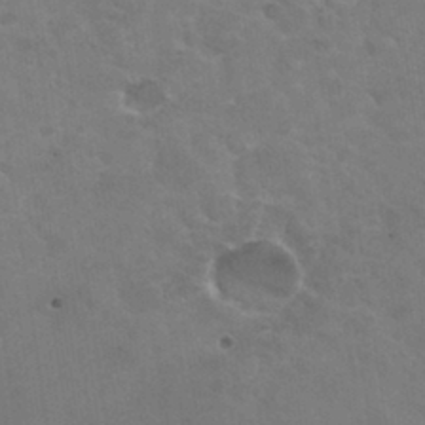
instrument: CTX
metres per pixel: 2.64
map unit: Hto
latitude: 30.2712
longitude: -43.5182
